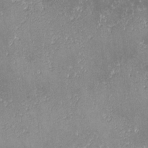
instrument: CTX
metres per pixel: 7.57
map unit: lHvf
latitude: -13.2376
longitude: -103.8583
